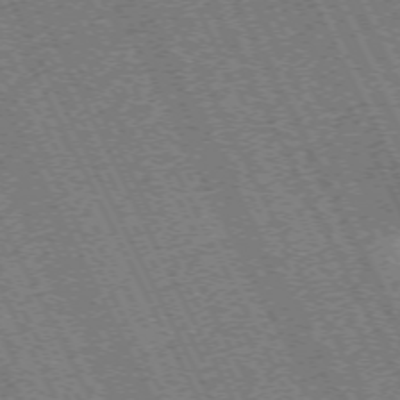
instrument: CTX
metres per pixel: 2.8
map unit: Hpe
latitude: -71.5021
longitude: 10.3306
